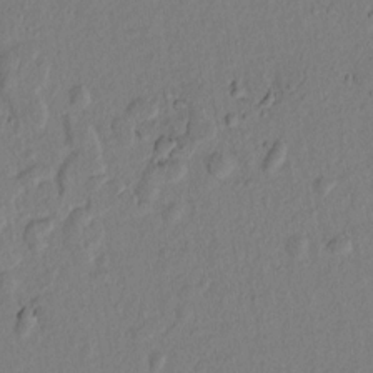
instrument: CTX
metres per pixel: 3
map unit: lAvf
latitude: 8.2523
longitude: 166.8030
